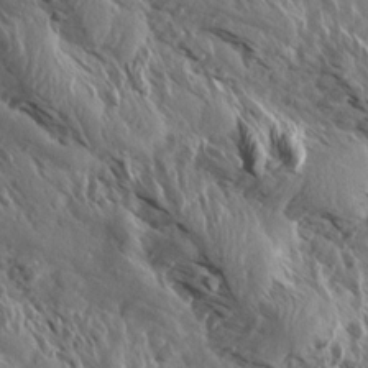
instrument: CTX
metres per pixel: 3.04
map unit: Aa
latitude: 13.3671
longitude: -142.1956
